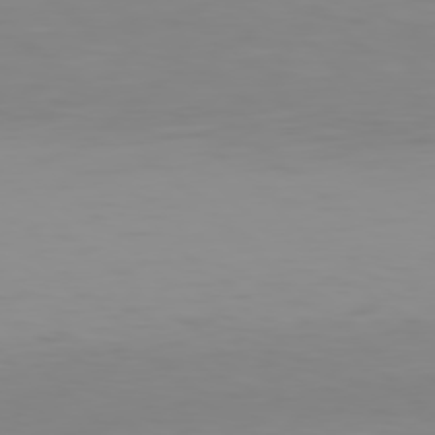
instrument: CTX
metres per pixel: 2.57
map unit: Hpe
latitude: 77.3292
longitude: -176.7624
